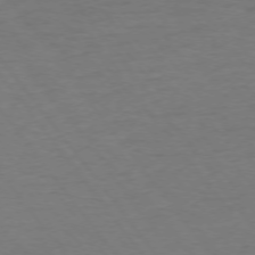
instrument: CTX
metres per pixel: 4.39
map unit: Ap
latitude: -75.5211
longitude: -89.5938
